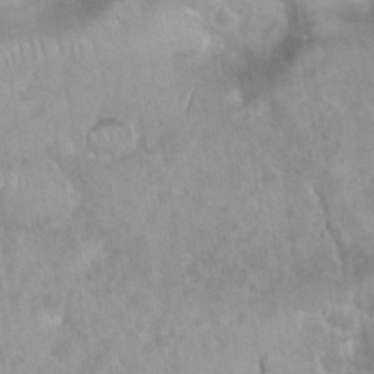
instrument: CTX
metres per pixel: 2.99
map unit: eHh
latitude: 35.3481
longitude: -62.2334
